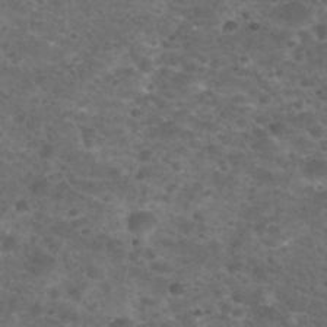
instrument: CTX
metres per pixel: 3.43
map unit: Nhu
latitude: 29.0080
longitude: -49.8961
